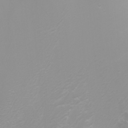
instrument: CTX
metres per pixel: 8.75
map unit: Nhu
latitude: -4.9730
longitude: -73.0648
